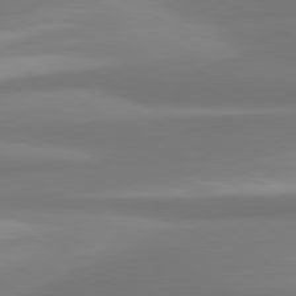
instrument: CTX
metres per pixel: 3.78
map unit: lApd
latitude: 80.4412
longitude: 174.5384
